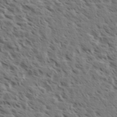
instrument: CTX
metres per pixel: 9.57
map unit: eHh
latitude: 35.3481
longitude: -139.0836
